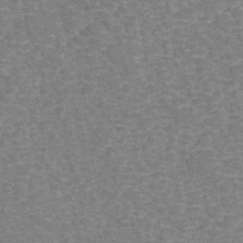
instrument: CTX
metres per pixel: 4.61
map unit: eHh
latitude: -40.8030
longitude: -29.8772
